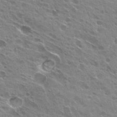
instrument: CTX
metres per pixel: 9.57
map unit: Hto
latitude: 29.0080
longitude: -44.5923
